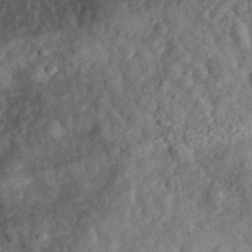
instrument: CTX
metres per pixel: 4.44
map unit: eHh
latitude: 35.4804
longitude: -78.9892
